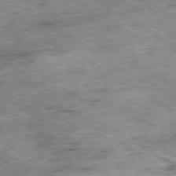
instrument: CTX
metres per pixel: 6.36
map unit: Hpe
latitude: -80.1984
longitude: 21.8800
